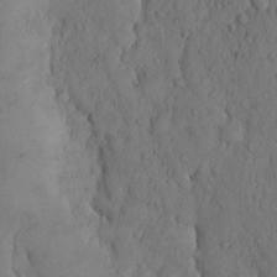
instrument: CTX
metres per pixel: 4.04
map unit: Hto
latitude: 9.7639
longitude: -57.5749
